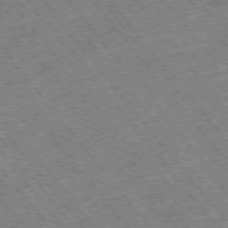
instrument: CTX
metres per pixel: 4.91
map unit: Hpe
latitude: -75.5966
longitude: -20.4034
